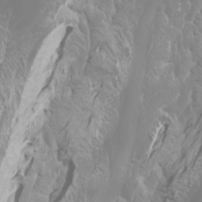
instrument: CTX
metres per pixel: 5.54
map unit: Htu
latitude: -6.7463
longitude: -71.4237
